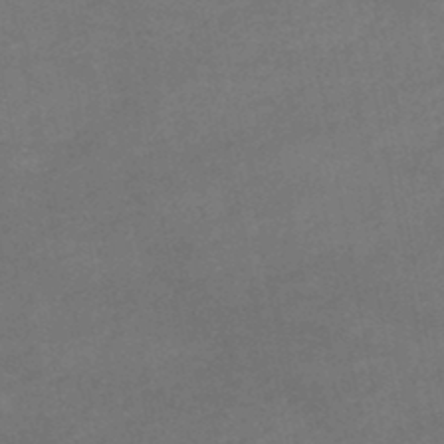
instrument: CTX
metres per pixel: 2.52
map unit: lHb
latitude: -46.8030
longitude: 62.2928
